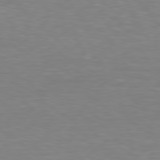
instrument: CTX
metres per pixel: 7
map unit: Hpe
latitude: 78.7247
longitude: -121.0837
